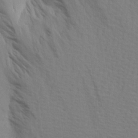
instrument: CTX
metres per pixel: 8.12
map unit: Aa
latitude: 18.9136
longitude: -143.0270
